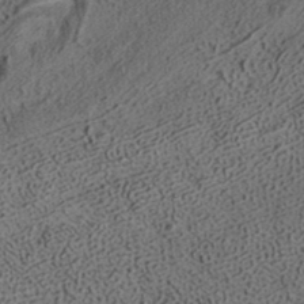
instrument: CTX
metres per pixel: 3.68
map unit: ANa
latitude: 35.8961
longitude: 12.9164
